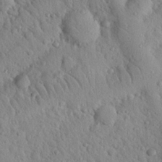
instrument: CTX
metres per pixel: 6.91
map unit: Nhu
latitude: 22.2900
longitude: -76.2900
